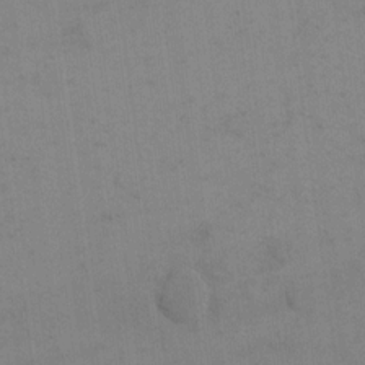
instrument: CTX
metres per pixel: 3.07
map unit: eHh
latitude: 17.7450
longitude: -66.9702
